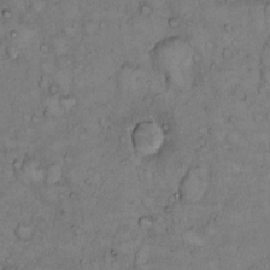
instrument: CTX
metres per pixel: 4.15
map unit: Hto
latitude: 9.9906
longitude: -58.0822
